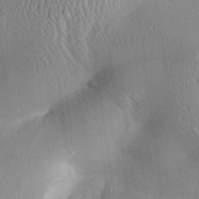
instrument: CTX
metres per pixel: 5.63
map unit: Aa
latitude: 25.4804
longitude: -134.0444
